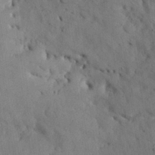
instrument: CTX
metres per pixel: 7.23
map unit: Nhu
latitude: 27.6694
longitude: -72.4412
